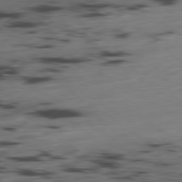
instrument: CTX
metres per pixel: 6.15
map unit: Ap
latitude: -79.8044
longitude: -62.9892
